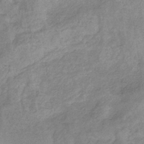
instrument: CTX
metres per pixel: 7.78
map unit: HNb
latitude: -33.1243
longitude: 59.8611
